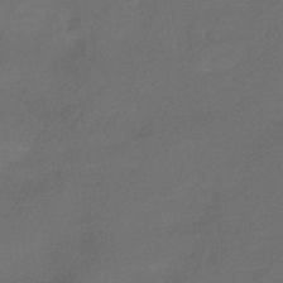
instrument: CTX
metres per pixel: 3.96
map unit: HNhu
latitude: -41.6533
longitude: 92.4062
